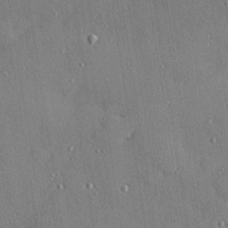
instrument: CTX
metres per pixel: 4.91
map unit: Hve
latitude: 27.5182
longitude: -90.2334
